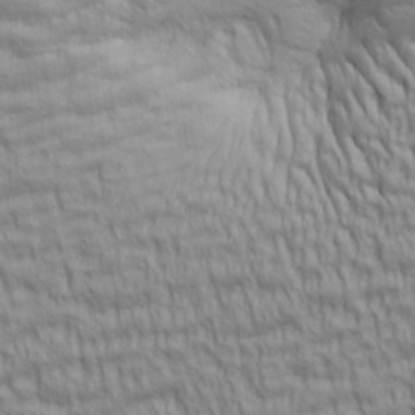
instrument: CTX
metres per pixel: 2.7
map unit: lAa
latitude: 6.0255
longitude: -115.5182
